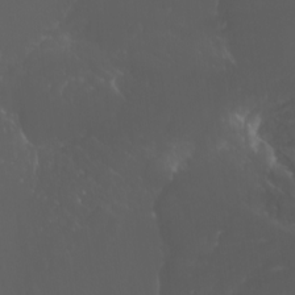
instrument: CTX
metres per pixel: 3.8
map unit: Nhu
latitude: -7.4454
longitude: -74.1956
